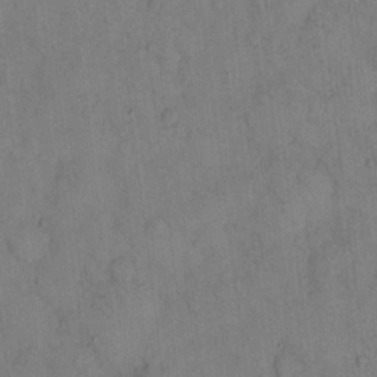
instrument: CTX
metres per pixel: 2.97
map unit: eHh
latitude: 13.6505
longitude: -62.6302
